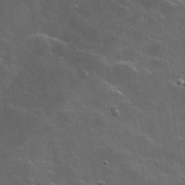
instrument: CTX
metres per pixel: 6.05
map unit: lHvf
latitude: 35.7071
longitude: -91.9528
